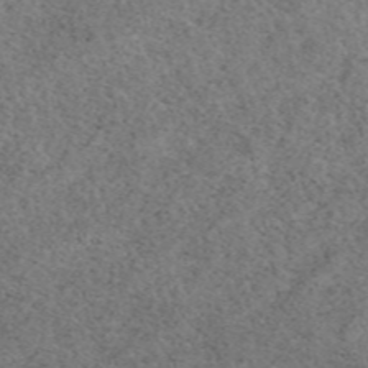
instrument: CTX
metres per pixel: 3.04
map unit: eAb
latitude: 48.6490
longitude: 107.5588
